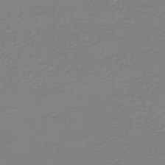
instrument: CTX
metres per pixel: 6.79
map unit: HNb
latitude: -45.5210
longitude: 54.1039
